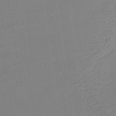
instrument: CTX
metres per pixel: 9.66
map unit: lHb
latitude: -38.0283
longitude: 68.9352
